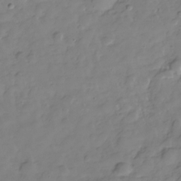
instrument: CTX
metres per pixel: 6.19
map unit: Hve
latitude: -29.1998
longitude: 91.8612
